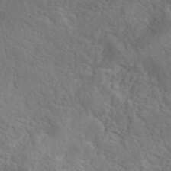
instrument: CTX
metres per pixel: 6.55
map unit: ANa
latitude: 41.0647
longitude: 51.7288
